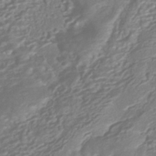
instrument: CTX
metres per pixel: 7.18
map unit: HNhu
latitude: -40.6707
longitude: 108.1984
